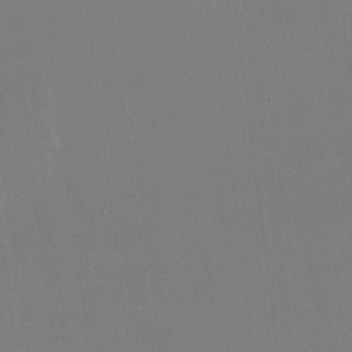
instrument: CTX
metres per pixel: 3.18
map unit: HNhu
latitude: -1.9556
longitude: -5.5749
